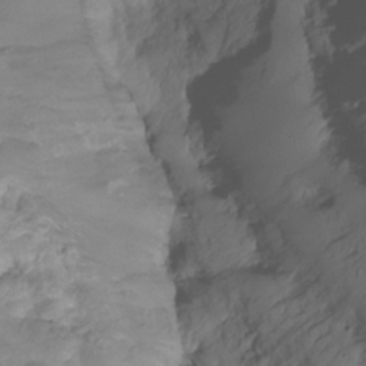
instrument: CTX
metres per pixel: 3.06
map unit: HNhu
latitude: -24.2550
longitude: 50.5574
